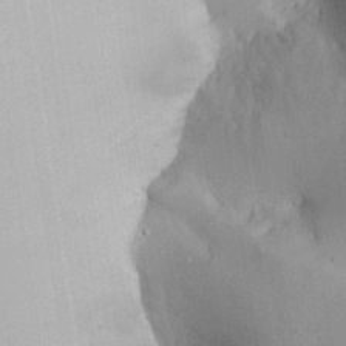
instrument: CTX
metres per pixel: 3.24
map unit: Aa
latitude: 27.0459
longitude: -128.7246
